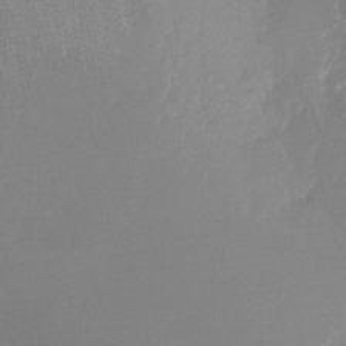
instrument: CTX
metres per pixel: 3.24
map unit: Nhu
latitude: -27.7666
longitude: -79.2348
